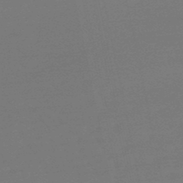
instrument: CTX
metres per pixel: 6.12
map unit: eHb
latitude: -49.8234
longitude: 78.1039
